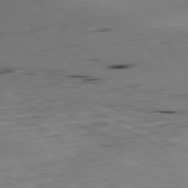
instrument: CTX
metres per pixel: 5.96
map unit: Ap
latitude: -81.8989
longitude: -69.2726
